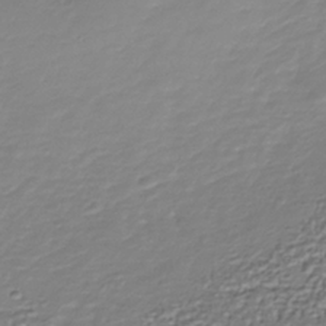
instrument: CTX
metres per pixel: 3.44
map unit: Nhu
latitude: -39.3699
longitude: -86.1011
